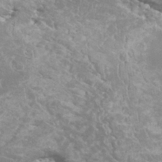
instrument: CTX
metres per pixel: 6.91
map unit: HNhu
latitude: -0.3873
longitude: 4.0472
